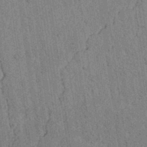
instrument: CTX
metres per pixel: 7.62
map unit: lAvf
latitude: 6.3278
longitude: 164.3873
